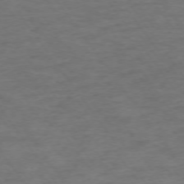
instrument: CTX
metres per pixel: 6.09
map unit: Ap
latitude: -75.0676
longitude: -73.5938
